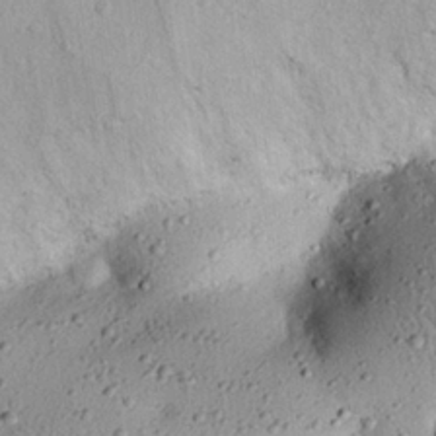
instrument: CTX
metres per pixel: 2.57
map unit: eHh
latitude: 24.4601
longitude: -71.2537
